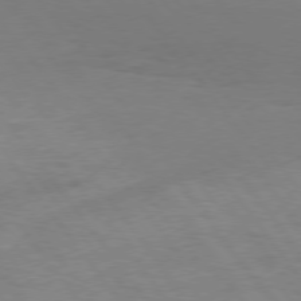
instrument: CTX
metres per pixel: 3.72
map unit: Hpe
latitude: 75.3860
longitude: -140.8946
